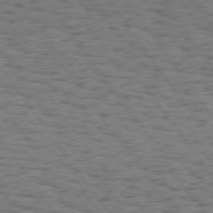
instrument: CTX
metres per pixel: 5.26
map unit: Hpe
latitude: 74.2334
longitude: -134.7435
